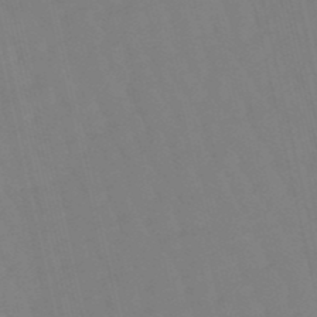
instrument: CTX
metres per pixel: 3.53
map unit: lHb
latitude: -49.1620
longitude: 76.0094
